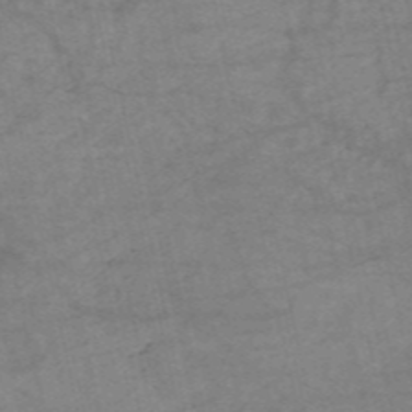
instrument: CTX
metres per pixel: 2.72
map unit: HNb
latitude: -54.4629
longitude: -43.6883
